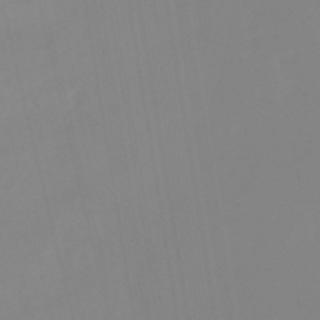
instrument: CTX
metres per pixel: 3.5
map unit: lHb
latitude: -48.2929
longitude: 76.0094
